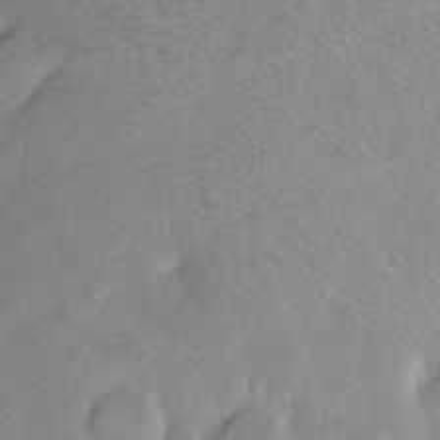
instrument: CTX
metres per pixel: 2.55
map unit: Ht
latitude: -8.0850
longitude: -36.4979
